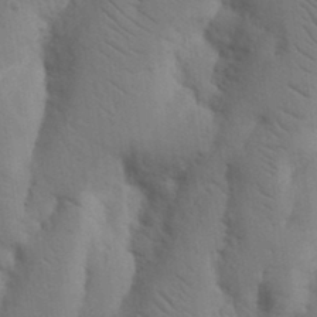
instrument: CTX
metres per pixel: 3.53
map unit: Nhu
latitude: 19.2159
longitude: -76.3089
